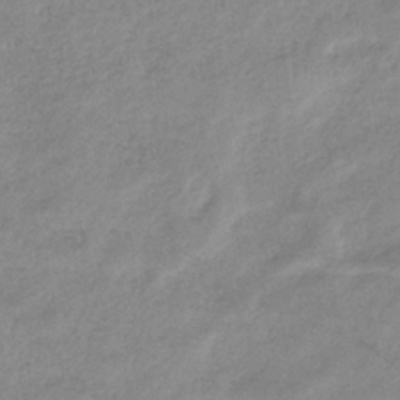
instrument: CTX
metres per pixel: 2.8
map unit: eHb
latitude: -36.6518
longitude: 75.3132
